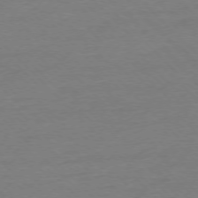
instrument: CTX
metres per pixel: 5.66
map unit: Ap
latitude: -76.7652
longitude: -92.1577
